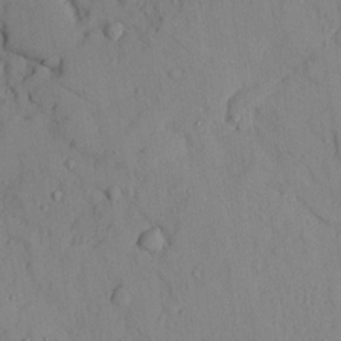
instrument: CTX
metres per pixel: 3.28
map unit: Ave
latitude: 9.5182
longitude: -102.1578
